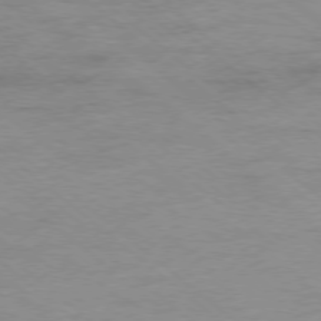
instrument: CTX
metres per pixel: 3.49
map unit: Hpe
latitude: -78.2928
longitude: -19.7827
